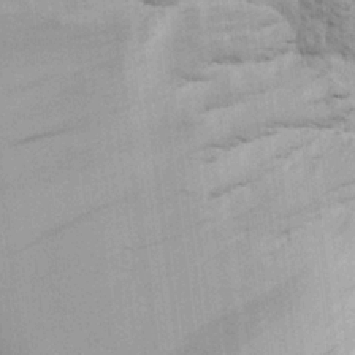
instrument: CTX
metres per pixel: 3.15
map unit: lAvf
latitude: 15.9717
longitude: -126.9514
